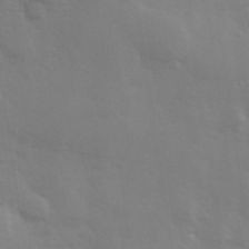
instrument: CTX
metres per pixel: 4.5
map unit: Hve
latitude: 33.1781
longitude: 150.2362
